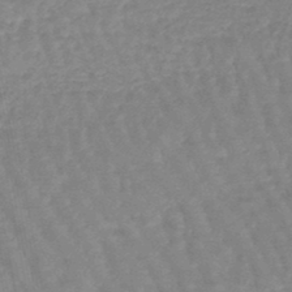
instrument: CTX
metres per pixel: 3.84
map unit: eHb
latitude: -45.4643
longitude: 80.1039
